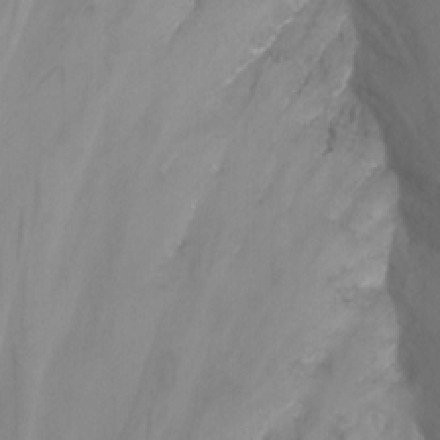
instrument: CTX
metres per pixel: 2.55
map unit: Nhu
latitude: -13.0298
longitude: -60.0444
